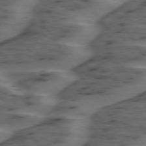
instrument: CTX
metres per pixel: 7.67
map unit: lApd
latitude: 75.1970
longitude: -69.9528
